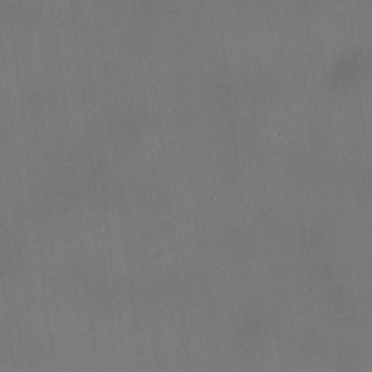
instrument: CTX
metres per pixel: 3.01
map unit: HNhu
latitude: 9.6316
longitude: 10.0094
